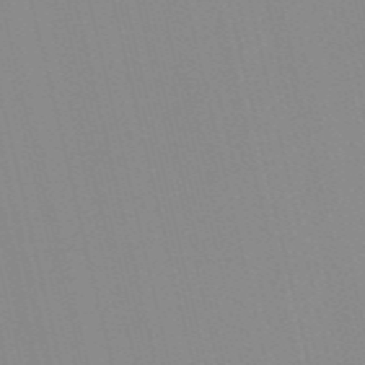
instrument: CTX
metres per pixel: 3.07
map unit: Nve
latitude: -57.3509
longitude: 60.9731
